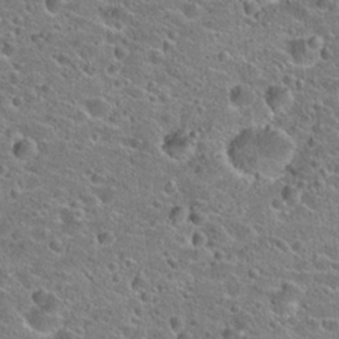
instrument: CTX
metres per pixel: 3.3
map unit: Hto
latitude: 23.7450
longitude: -43.4615
